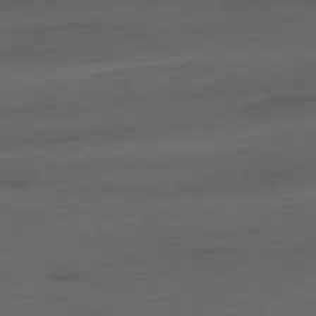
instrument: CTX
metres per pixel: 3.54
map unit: Ap
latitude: -81.4455
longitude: -71.0458
